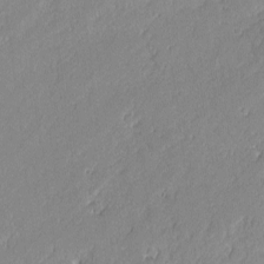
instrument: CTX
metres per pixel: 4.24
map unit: lAvf
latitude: -0.4062
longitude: -106.9514
